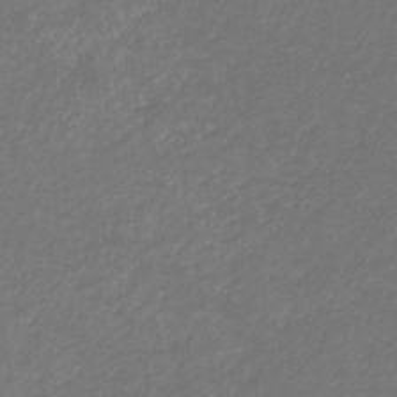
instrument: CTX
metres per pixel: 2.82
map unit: eHb
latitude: -32.4251
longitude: 70.3495
